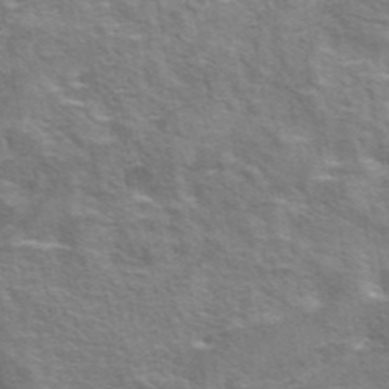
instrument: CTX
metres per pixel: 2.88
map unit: eAb
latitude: 43.7261
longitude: 111.9745
